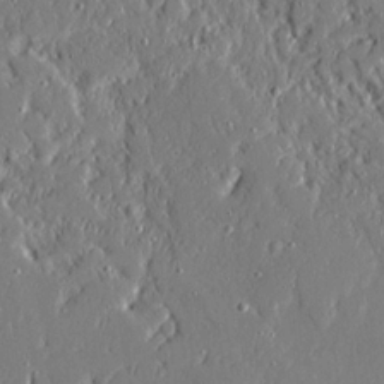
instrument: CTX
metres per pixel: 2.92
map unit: Ave
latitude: 21.2537
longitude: -127.9528
